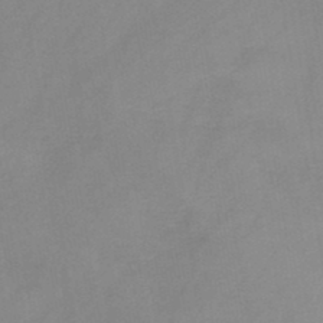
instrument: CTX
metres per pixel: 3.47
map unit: HNb
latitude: -46.1983
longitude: -39.1592
